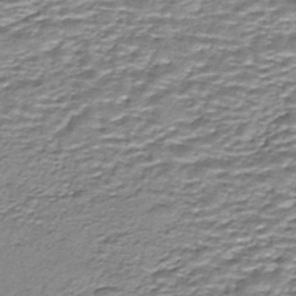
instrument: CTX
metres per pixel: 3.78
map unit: HNhu
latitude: -44.3306
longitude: 105.5777
